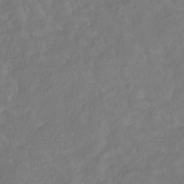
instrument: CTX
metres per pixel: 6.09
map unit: eHb
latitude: -30.4440
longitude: 68.3306
